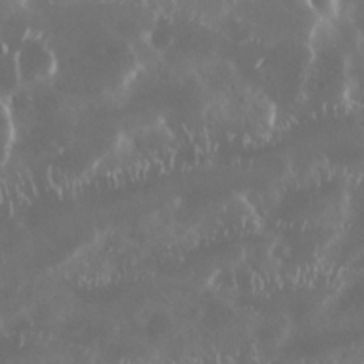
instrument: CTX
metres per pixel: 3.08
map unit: Nhu
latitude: 29.3859
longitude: -58.7813
